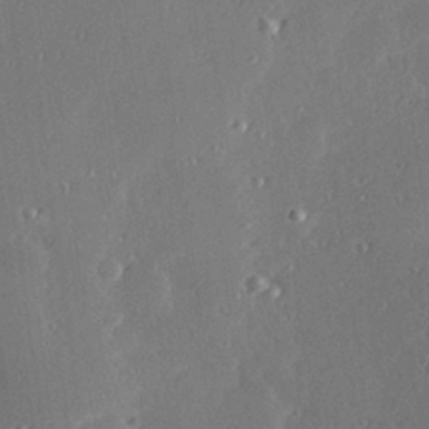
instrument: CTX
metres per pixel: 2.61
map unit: Hve
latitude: 27.9906
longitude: -91.2726
